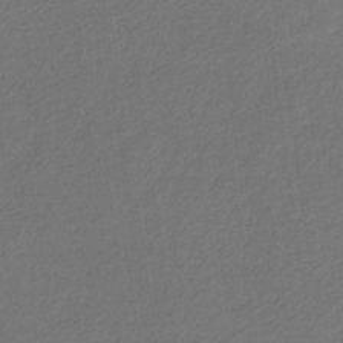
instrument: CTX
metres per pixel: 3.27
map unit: eHb
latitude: -30.2550
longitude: 68.5573
